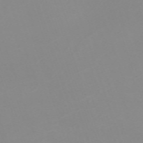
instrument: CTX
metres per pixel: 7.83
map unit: eHh
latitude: -63.5966
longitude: 49.1054
